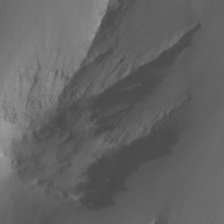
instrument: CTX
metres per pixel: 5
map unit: Nhu
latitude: -13.1620
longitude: -64.9703
